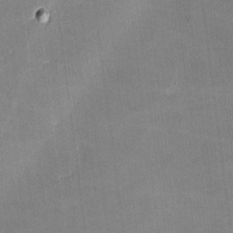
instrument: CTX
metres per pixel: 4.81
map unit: lHvf
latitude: -10.0472
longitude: -100.6868
